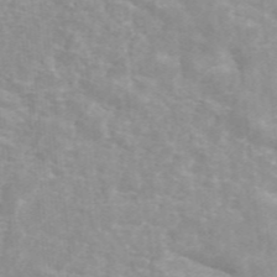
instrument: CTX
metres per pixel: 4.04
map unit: ANa
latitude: 46.4412
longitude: 26.4440
